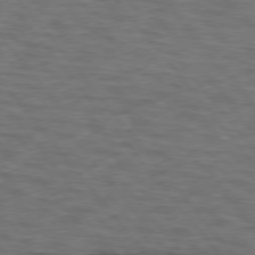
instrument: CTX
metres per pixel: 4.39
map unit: lApd
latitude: 75.9906
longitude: -70.7057
